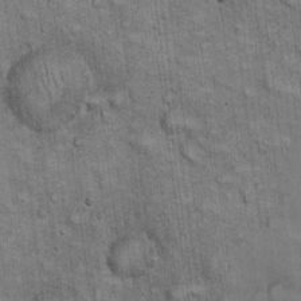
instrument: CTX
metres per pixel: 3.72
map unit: eHh
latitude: 22.8191
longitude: -60.6112
